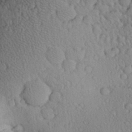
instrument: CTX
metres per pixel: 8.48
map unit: Aa
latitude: 27.3671
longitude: -134.4223
